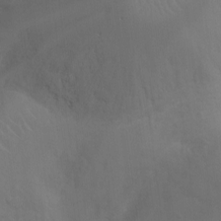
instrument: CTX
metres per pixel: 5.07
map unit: Ht
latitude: -16.8786
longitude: -40.2522
